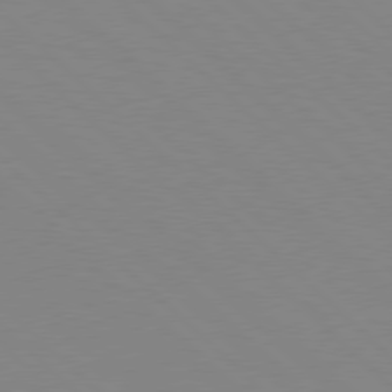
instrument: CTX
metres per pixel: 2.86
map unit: Hpe
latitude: 78.0822
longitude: -160.6868
